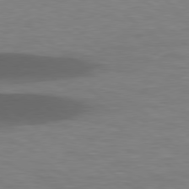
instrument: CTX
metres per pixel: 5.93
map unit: lApd
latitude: 78.4601
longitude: -48.5924
